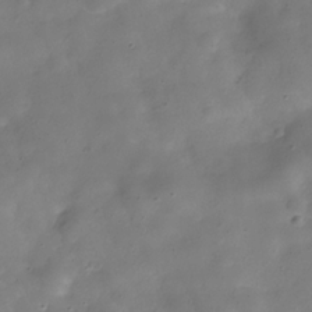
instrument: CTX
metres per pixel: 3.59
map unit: Hve
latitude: -31.1053
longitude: 95.0486
